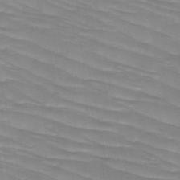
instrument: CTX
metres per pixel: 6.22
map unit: HNb
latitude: -49.4644
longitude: -49.9528
